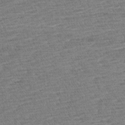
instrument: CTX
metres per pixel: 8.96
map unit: Aa
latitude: 6.7624
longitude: -136.8947
